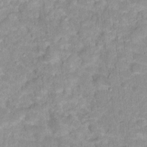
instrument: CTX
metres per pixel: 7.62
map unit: Hto
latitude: 17.4237
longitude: -35.3292
